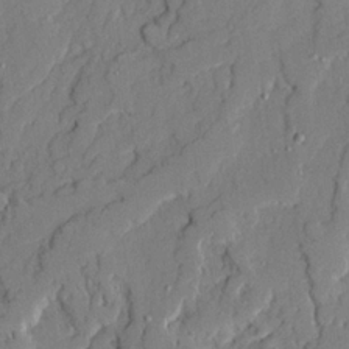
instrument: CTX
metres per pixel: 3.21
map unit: Ave
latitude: 21.8584
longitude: -129.4237
